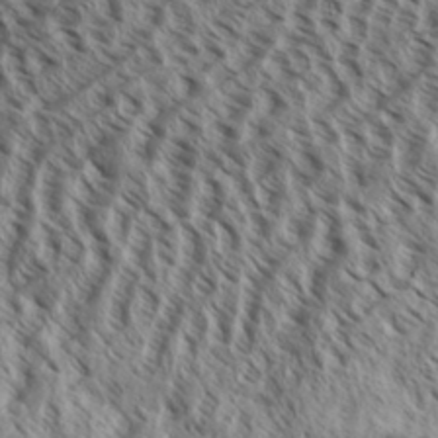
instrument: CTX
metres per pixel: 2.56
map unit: Aa
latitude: 32.3656
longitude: -137.9528
